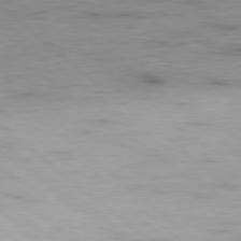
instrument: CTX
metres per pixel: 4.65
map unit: Hpe
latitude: -79.1242
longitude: 12.3495
